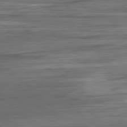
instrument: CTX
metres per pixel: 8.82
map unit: Ap
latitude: -81.4077
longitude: -68.8002
